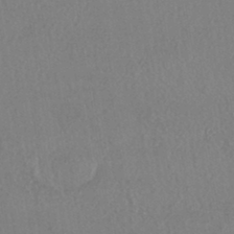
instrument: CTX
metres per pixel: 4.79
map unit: HNhu
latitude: -44.1795
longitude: 94.9163
